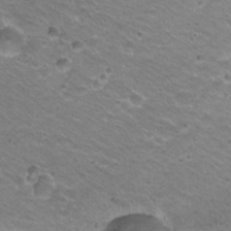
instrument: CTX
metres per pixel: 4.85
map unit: Hto
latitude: 21.9339
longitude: -32.6868
